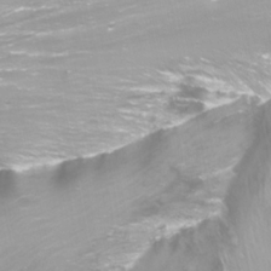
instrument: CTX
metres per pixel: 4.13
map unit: Nhu
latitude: -12.3873
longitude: -61.6316
